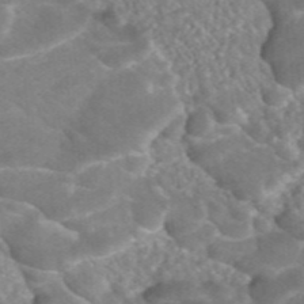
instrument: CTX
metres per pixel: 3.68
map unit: ANa
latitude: -41.8611
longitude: 103.9367
